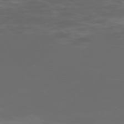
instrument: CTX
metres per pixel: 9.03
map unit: Hpe
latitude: -73.8611
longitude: 6.4818
